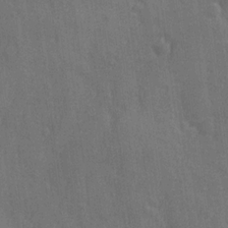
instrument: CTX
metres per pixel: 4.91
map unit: Ave
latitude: -7.9745
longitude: -120.2334
